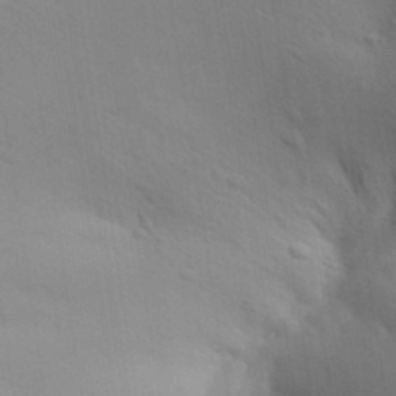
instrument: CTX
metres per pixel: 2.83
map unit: Aa
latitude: 30.5357
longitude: -144.8380
